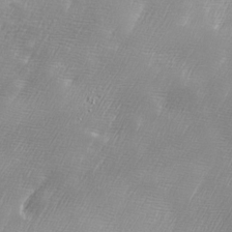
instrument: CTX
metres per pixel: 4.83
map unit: Ave
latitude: 9.9906
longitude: -106.2145
